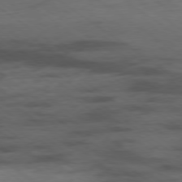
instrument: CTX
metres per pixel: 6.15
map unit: Hpe
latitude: -78.7652
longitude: -17.2348
